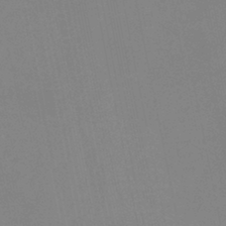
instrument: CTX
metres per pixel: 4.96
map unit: eHb
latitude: -37.5399
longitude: 74.9731
